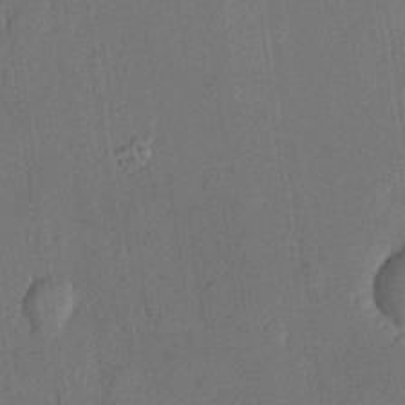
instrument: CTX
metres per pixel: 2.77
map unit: lHvf
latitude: 21.2537
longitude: 144.2362
